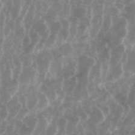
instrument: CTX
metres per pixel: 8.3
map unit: ANa
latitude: 45.2159
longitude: 29.3888
